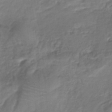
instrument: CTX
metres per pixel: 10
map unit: eHh
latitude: -39.8611
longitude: -29.6694
